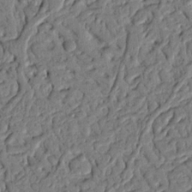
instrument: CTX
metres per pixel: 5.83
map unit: Nhu
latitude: 20.4034
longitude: -78.1578
